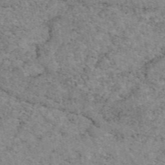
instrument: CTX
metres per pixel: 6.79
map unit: eAb
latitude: 48.3845
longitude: 116.0472
